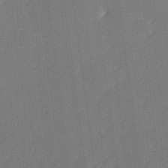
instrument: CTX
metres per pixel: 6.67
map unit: lHvf
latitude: 25.3859
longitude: 141.8044
